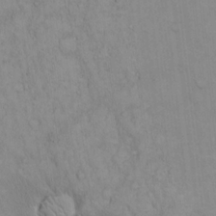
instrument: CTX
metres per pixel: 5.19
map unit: Hto
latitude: 13.3482
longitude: -57.7260
